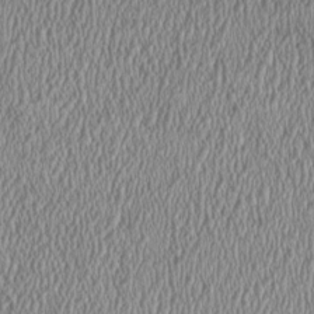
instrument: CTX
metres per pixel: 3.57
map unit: HNhu
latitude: -0.8030
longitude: 1.6155
